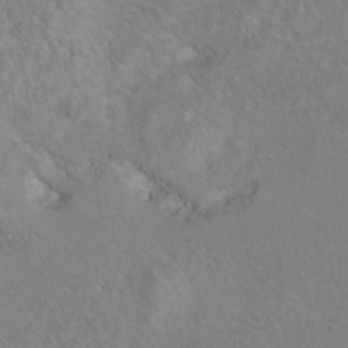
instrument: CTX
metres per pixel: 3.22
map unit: Hto
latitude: 7.7072
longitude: -31.4049
